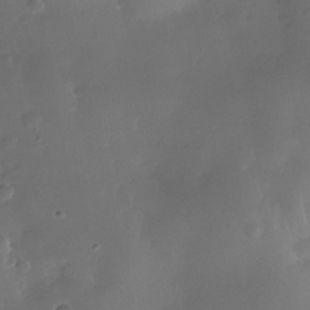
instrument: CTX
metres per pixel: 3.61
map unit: Nhe
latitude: -35.6344
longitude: -130.9514
